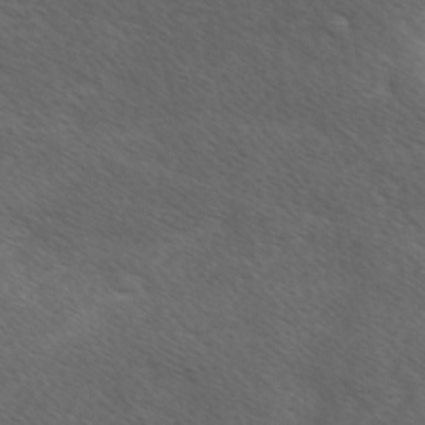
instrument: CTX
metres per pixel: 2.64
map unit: Ave
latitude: 1.2348
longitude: -112.9703
